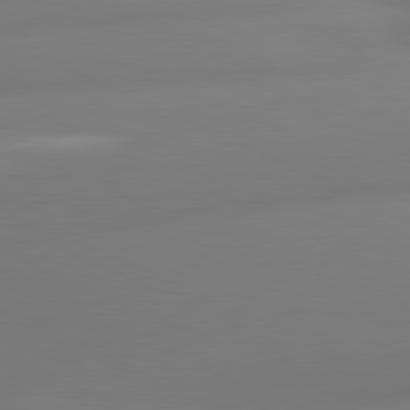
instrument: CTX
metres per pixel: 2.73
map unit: lApd
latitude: 80.9514
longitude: -160.8191
